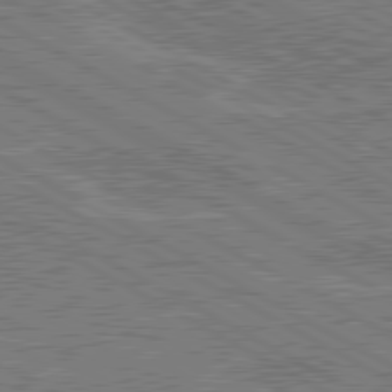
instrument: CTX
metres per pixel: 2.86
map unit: lApd
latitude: 80.5357
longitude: 118.7652
